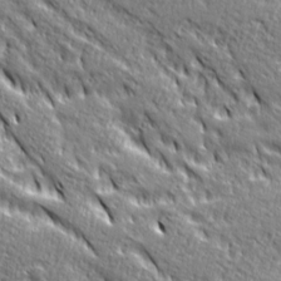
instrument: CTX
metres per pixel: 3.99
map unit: Ave
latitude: 20.3468
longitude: -135.5560
